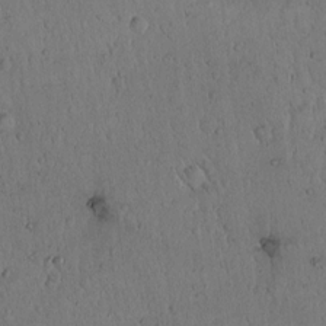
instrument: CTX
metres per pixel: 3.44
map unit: Hto
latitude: 14.5735
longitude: -56.7813
